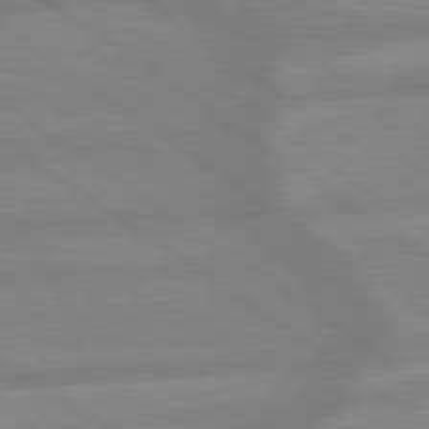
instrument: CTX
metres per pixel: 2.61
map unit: lApd
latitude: 79.4616
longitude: -164.1578
